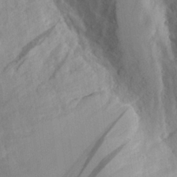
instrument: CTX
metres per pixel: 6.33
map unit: Aa
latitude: 26.7813
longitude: -132.4979
